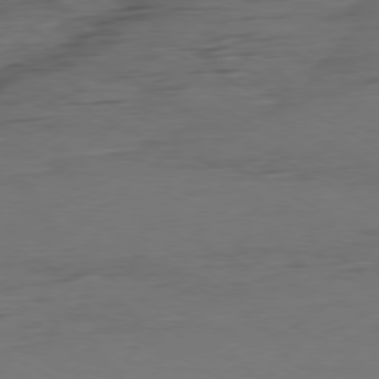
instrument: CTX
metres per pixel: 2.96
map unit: Ap
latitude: -79.5777
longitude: -57.2159
